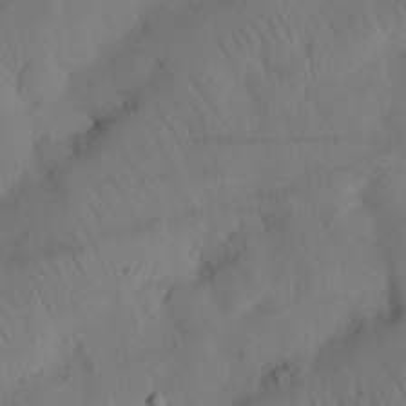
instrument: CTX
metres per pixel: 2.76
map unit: Nhu
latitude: 27.0270
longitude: -69.0837
